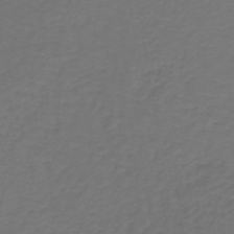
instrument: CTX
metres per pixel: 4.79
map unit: lHb
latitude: -39.5210
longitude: 63.3131
